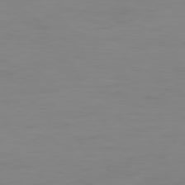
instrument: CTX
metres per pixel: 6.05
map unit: Ap
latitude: -79.5021
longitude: -78.5735
